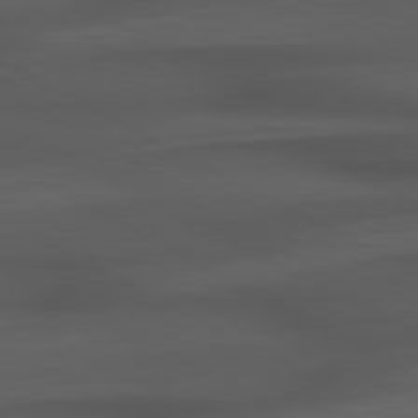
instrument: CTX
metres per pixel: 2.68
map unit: Hpe
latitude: 79.0837
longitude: -119.8583
